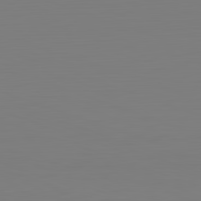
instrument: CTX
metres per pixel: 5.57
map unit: Hpe
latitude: -82.3306
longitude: 9.7100
